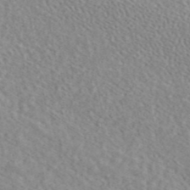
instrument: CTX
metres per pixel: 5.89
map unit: ANa
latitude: 44.5168
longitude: 20.9730
